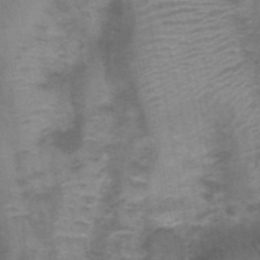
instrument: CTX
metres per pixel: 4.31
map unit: Nhu
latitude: 0.5167
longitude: -17.7071
